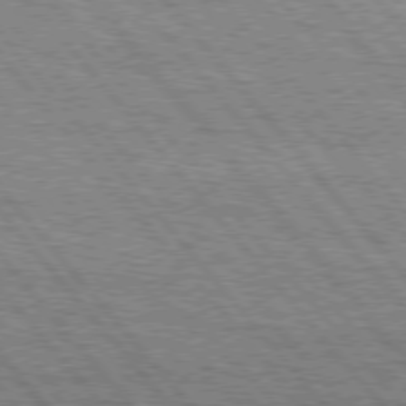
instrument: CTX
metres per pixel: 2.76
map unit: Hpe
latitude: 75.8205
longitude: -153.5371
